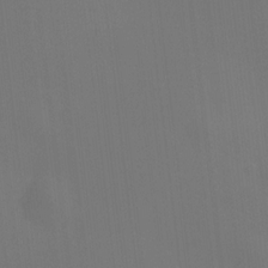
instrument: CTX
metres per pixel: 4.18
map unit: HNhu
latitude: 10.1200
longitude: 10.3873
